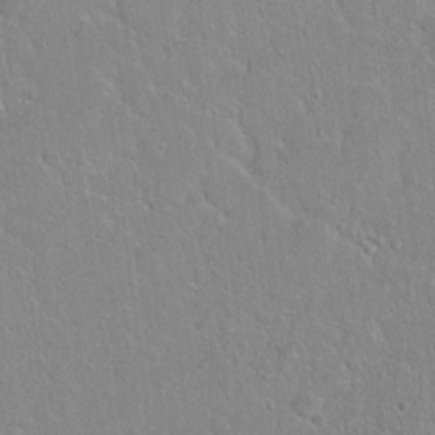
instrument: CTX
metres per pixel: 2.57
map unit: Hto
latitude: 15.1781
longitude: -40.2144
